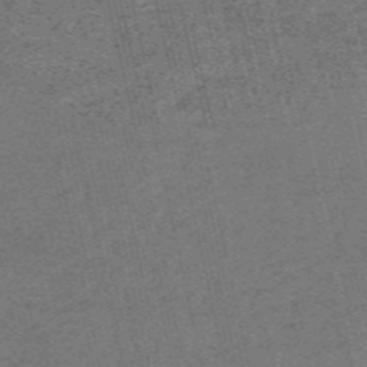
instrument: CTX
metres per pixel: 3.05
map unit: HNb
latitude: -55.8045
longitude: -45.6694
